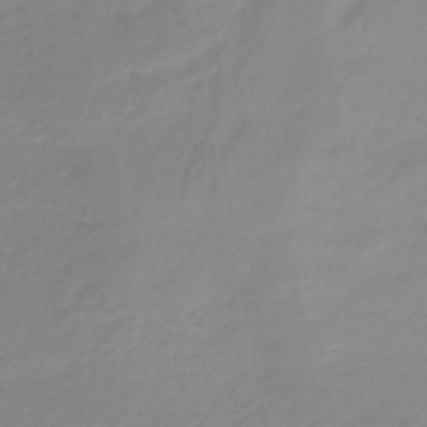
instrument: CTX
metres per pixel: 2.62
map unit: lHb
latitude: -40.6518
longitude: 72.1606
